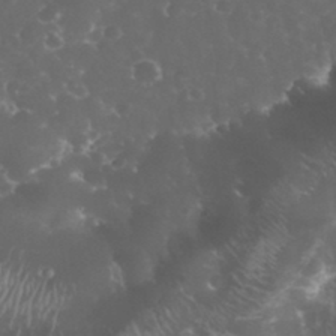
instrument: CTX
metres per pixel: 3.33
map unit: eHh
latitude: 33.3482
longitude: -63.1592
